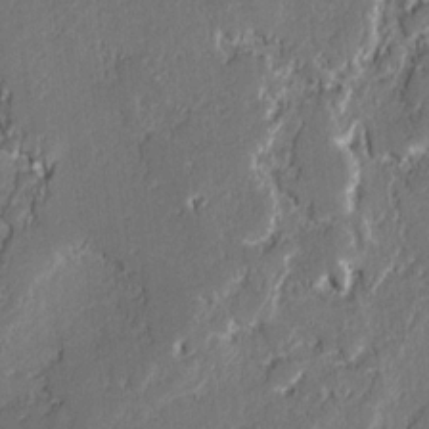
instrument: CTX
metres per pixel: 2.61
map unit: lAvf
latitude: -0.3685
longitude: -107.9150
